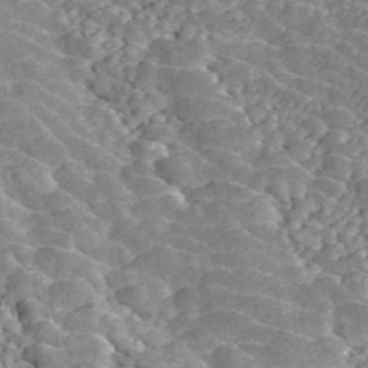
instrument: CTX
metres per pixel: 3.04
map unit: ANa
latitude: 45.6316
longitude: 37.6344
